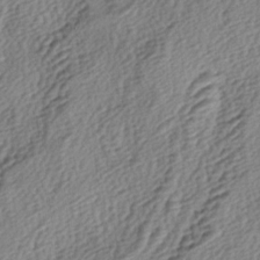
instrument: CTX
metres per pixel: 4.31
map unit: lAa
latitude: -3.9556
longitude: -123.2348
